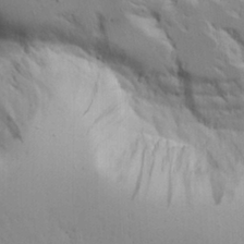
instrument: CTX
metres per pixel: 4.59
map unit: Aa
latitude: 16.6113
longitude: -125.3103
